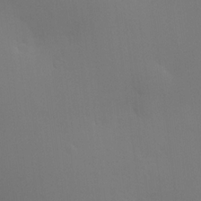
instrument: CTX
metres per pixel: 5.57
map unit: HNhu
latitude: 13.9528
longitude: 13.3510
